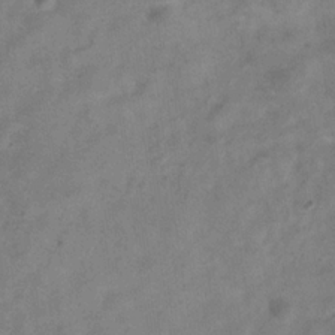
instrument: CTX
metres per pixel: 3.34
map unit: Hve
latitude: -32.8597
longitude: 89.4454
